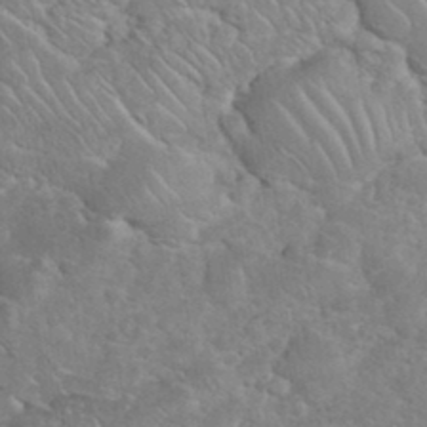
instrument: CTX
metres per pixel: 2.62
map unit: eHh
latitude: 35.9339
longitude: -64.7246
